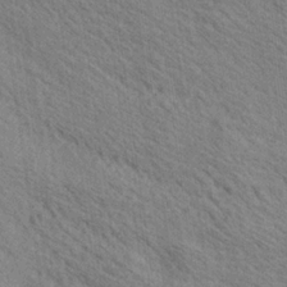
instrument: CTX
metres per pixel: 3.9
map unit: lAa
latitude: 19.2348
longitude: -139.7450
